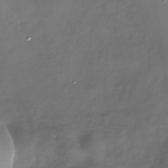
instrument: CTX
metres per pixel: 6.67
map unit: Nhe
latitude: -33.1998
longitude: -88.6680
